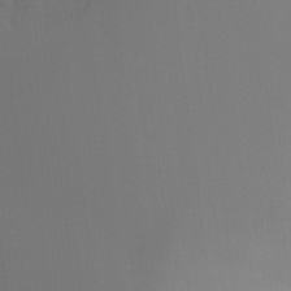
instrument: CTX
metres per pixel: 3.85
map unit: Ht
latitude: -16.2173
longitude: -44.0444
